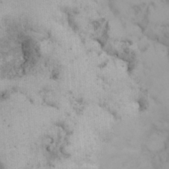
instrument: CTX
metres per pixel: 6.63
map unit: eHh
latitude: 25.1025
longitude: -65.0836
